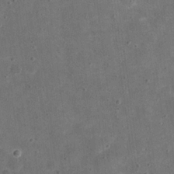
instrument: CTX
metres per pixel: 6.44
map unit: eHh
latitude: 20.2145
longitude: -65.1592
